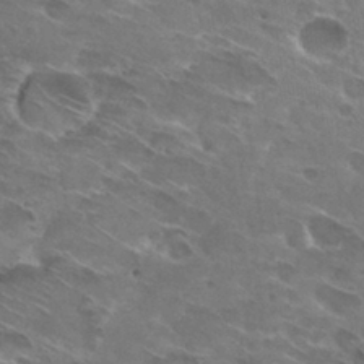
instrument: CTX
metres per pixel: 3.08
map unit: Hto
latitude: 29.6127
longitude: -44.0633
